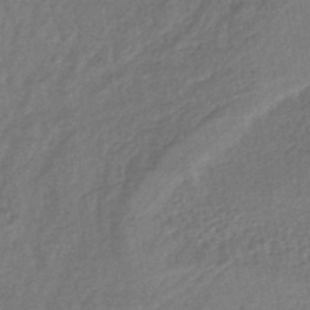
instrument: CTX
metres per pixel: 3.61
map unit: lHb
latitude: -40.3684
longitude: 71.1431
